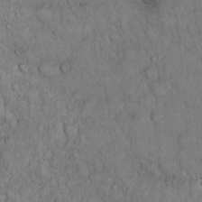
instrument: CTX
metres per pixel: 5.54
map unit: Hto
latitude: 15.1593
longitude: -56.9702
